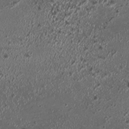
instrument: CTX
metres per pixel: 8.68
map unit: HNhu
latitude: -0.0472
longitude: 1.1054
